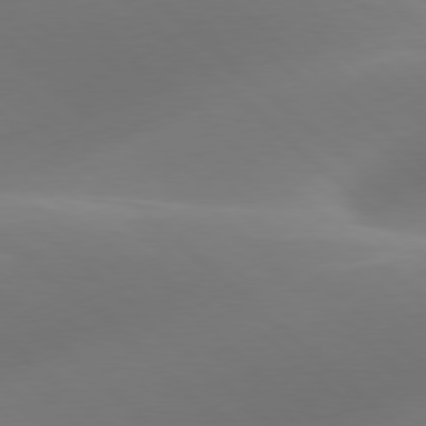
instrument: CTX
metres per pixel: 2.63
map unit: lApd
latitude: 78.1389
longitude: -50.6868
